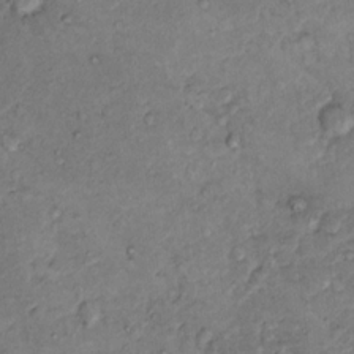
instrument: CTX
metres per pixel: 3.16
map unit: Hto
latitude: 14.2901
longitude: -29.8583
